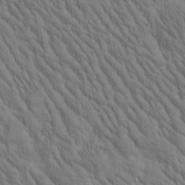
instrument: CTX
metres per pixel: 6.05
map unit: Htu
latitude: -2.7085
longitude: 174.2739
